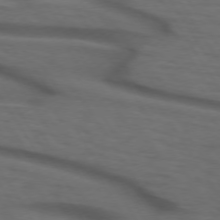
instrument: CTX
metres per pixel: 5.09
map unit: lApd
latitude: 73.6316
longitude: -74.4034
